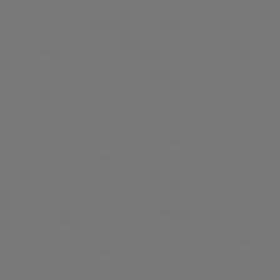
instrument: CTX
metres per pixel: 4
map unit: Hpe
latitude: 78.2523
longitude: -177.5371
